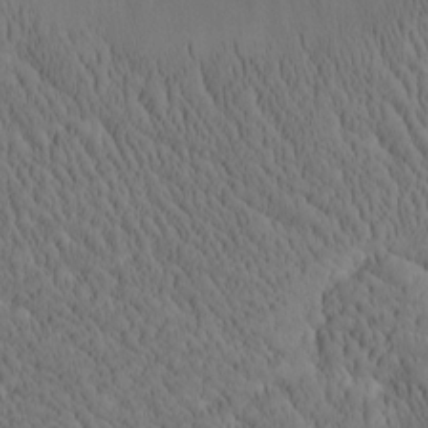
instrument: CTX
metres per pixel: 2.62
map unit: Htu
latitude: -4.3684
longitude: 173.4265
